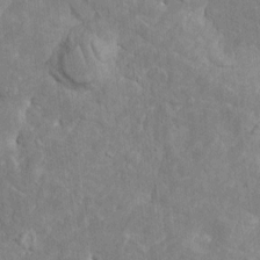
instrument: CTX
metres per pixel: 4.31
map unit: Htu
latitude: -5.6344
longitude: 156.6707
